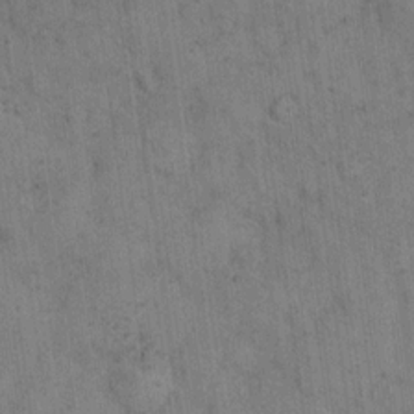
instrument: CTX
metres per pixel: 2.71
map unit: eHh
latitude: 15.5560
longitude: -63.2348
